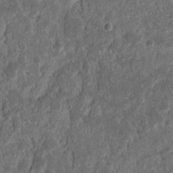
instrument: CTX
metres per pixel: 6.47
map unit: Nhu
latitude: 14.6491
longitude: -73.4616
